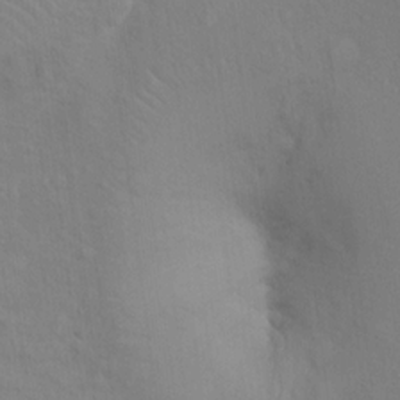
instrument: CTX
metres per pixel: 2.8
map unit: Ht
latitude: 12.7435
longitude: -40.7624
